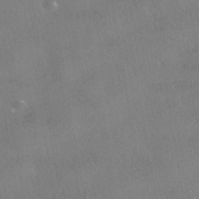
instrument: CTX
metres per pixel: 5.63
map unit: ANa
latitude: -40.6896
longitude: 102.2740
